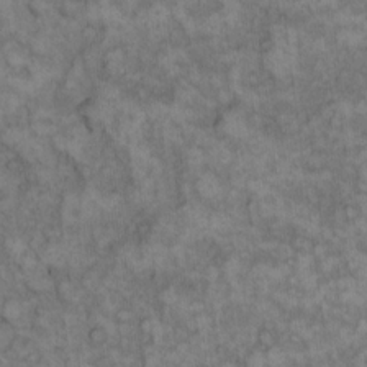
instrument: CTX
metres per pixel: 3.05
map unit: eHh
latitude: 13.8395
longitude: -64.5546
